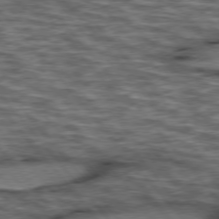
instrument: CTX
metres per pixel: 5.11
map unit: lApd
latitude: 75.9906
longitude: -49.1214
